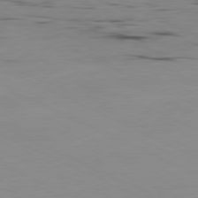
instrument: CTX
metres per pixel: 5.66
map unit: Ap
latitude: -80.9731
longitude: -93.8016
